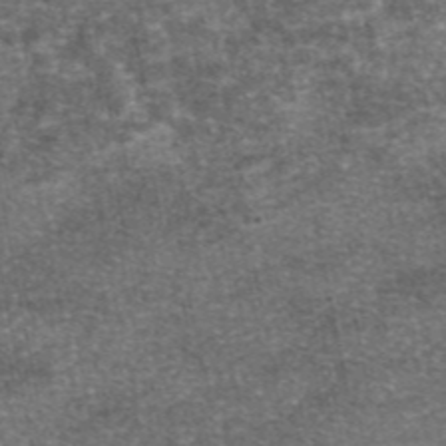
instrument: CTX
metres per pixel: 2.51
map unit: eAb
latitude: 46.6680
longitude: 103.7667
